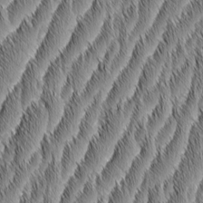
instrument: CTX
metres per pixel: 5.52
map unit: Aa
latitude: 6.1011
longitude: -130.0633
